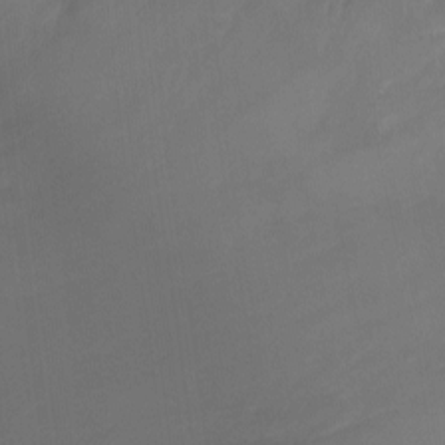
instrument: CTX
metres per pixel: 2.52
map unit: Nhu
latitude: -12.8975
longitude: -65.4427
